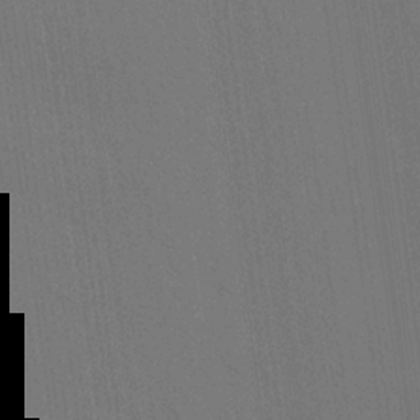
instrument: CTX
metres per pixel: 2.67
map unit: Aa
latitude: 21.5938
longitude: -140.8191
